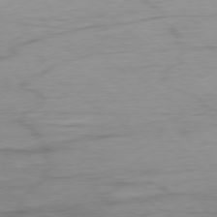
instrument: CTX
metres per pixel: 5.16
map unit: Ap
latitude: -78.4818
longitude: -78.4979
